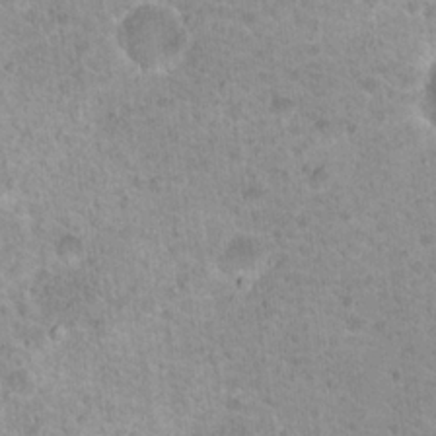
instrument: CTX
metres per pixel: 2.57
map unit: Nhu
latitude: 18.6301
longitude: -31.5938
